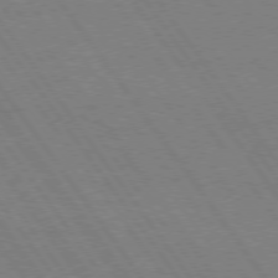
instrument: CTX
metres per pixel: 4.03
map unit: Hpe
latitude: 75.0458
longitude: -144.3845
